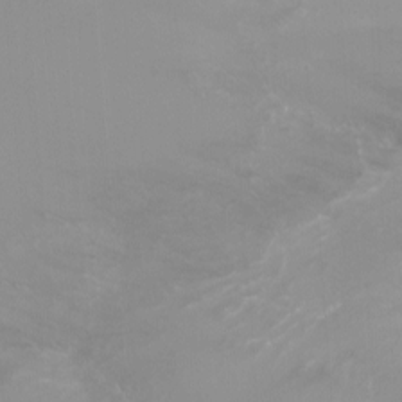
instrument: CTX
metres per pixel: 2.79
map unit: Ht
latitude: -2.0472
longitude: -32.5546
